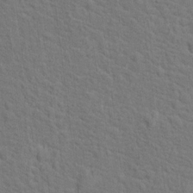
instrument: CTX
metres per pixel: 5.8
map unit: Hto
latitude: 15.1404
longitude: -38.1011
